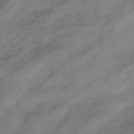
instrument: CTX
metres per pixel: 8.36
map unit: eHb
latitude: -43.8611
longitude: 85.4454
